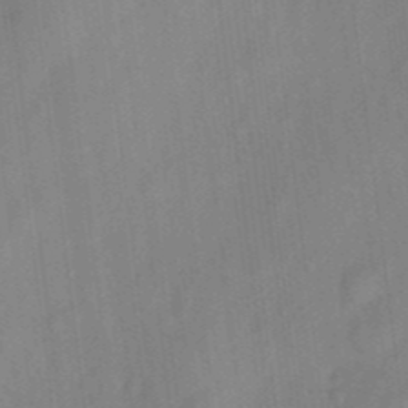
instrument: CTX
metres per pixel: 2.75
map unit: eHh
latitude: 4.1956
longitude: -73.9717
